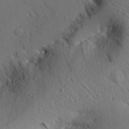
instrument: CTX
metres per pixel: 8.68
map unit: eHh
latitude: 25.3292
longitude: -77.4426
